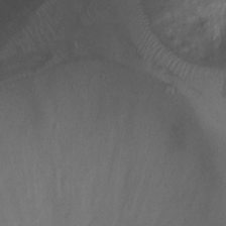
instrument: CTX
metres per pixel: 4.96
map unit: Ht
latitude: 2.1389
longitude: -24.8380
